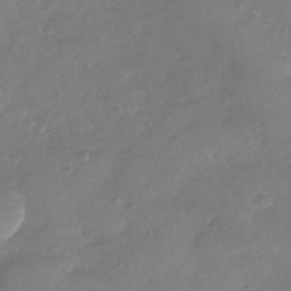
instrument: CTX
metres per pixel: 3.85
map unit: Nhu
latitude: -29.5021
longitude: -60.7246
